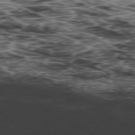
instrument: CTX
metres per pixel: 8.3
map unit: Hpe
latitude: -78.9541
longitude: 12.9920
